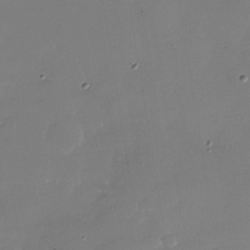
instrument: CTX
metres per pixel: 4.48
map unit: Nhu
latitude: -27.7477
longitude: -64.0255
